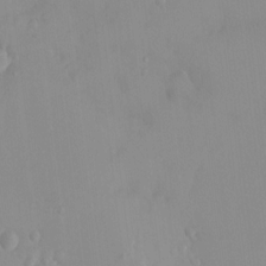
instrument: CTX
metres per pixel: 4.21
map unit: HNhu
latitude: 6.1389
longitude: 2.5951
